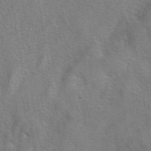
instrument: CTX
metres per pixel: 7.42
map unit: eAb
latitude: 41.1592
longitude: 105.7288
